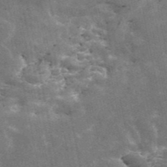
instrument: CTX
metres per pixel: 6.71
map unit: ANa
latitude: 43.6694
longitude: 46.2928
